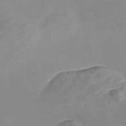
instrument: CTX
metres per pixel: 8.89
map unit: Nve
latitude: -57.1242
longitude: 58.8407
